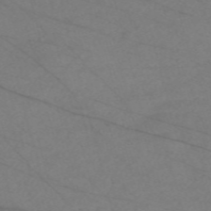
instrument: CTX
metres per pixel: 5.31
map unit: Nve
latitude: -58.4440
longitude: 61.2565
